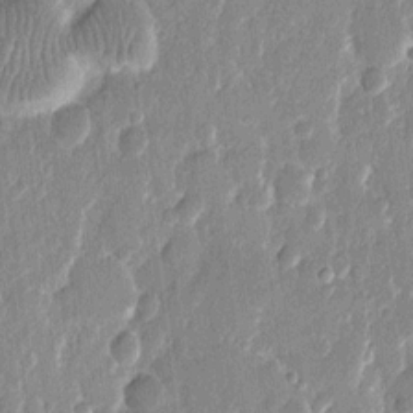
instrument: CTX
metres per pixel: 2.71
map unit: eHh
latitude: 12.0444
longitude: -70.9136
